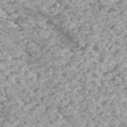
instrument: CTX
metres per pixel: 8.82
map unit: Htu
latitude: 3.4426
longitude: -21.4805
